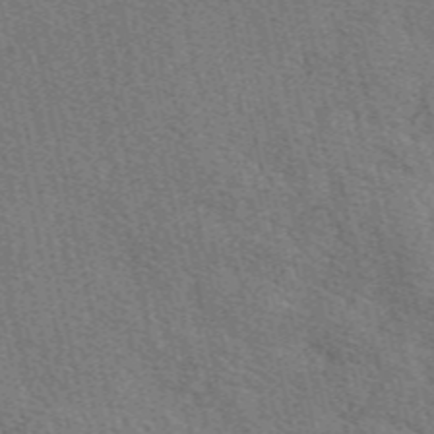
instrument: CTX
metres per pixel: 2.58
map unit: eAb
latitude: 48.8002
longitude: 106.0094
